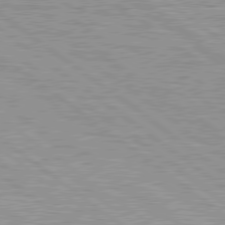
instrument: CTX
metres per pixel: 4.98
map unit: lApd
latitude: 79.6127
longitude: -140.4978
